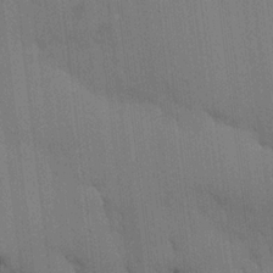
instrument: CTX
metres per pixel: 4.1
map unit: lHvf
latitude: 18.0822
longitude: -113.8205
